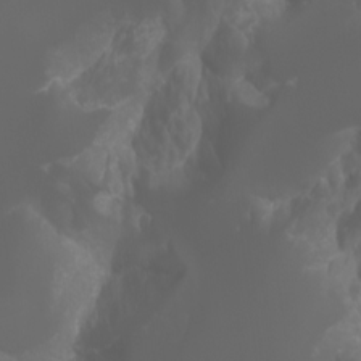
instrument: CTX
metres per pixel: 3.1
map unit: Htu
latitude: -1.5022
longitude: -75.2726
